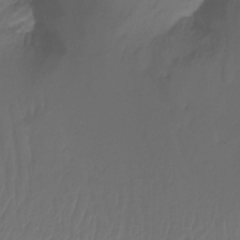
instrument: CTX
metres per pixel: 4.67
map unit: Ht
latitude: -14.8597
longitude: -49.2159
